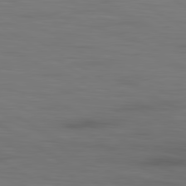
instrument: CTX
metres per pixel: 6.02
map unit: lApd
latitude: 79.9150
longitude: 160.7085
